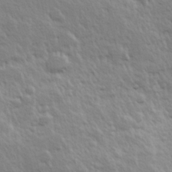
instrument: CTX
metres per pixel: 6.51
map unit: Hve
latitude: 24.2522
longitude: 144.6708
